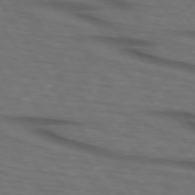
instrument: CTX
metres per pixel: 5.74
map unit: lApd
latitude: 73.4805
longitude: -73.9906
